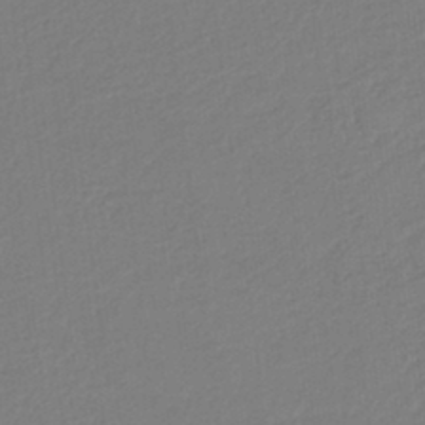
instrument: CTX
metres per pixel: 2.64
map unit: HNb
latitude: -37.5399
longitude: 56.2928
